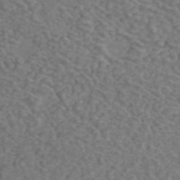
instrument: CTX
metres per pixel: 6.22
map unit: ANa
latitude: 43.7261
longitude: 26.1416
